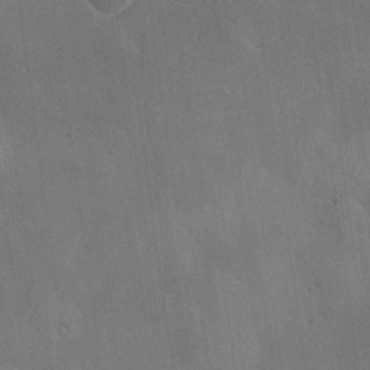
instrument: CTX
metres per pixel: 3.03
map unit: Hve
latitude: 28.6679
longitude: 145.8422
